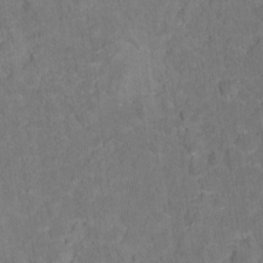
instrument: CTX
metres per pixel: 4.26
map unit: Hto
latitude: 15.7639
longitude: -36.6302
